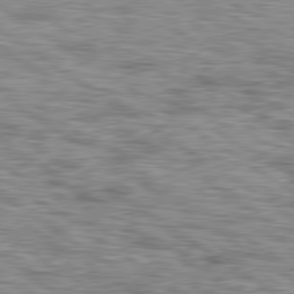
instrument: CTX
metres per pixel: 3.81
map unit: lApd
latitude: 79.8584
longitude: -49.0269
